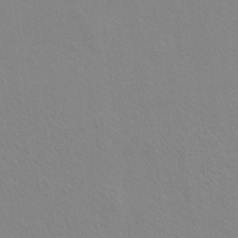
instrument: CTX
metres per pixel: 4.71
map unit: Hto
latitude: 7.5371
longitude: -31.2726
